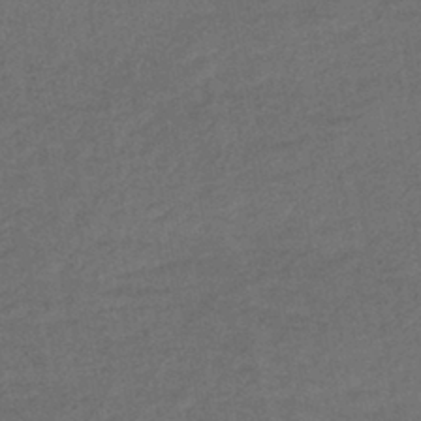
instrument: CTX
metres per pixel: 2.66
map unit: lHb
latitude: -43.2564
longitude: 68.4629
